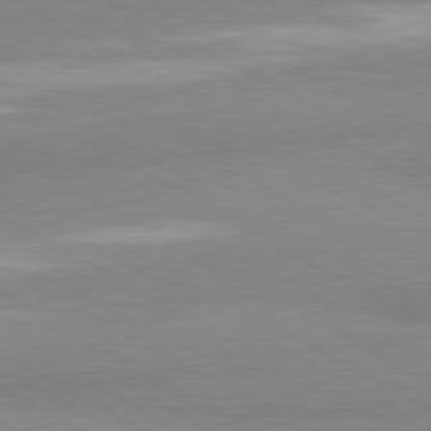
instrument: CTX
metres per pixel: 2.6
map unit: lApd
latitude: 80.8569
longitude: -179.3482
